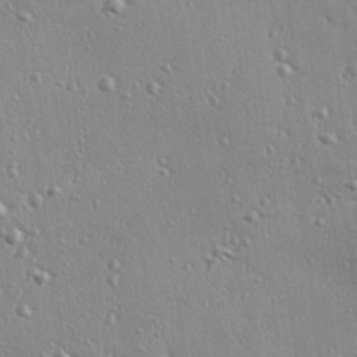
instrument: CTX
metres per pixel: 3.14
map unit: eHh
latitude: 24.8002
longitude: -89.5938
